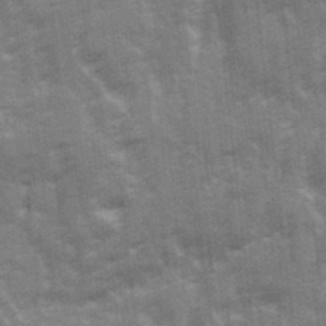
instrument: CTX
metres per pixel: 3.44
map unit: Ave
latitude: 21.4427
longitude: -133.4615
